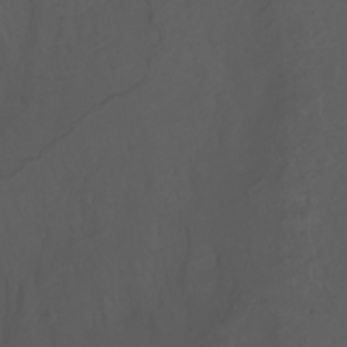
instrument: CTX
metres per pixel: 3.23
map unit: Nhu
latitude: -7.9367
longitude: -82.3467
